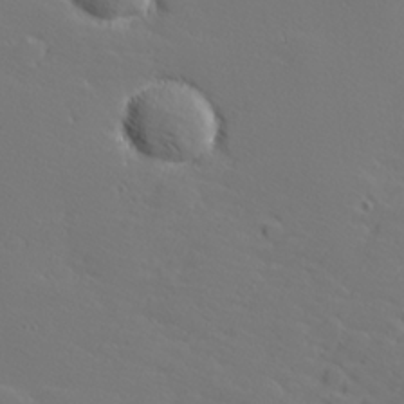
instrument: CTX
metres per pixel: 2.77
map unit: lHvf
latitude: 26.5735
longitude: 142.7463
